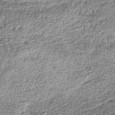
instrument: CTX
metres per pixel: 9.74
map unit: lHb
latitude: -38.6329
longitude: 67.9556
